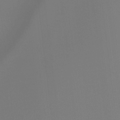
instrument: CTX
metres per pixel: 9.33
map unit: Hto
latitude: -8.0283
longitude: -50.3656
